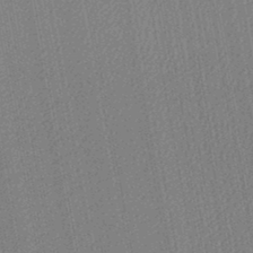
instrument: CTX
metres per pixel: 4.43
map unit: lHb
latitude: -45.0864
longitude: 74.5196
